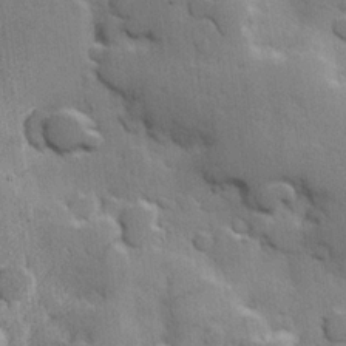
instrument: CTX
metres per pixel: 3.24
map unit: Hve
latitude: 23.9906
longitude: 148.2173
